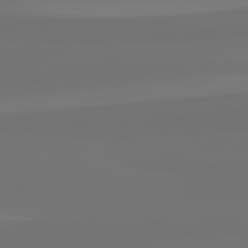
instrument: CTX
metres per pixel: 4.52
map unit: lApd
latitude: 82.7246
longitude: 171.8423
